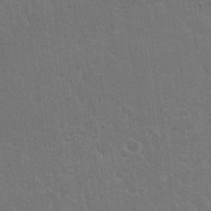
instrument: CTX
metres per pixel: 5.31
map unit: Nhu
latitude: 25.1781
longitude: -51.7827
